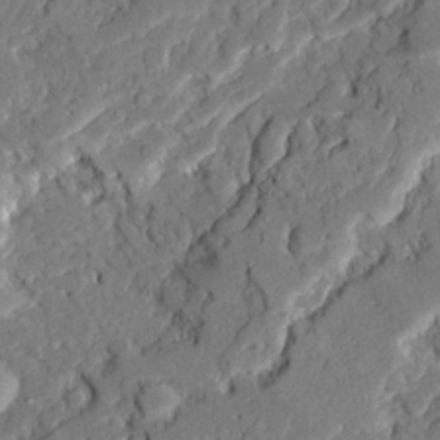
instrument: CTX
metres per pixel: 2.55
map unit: Ave
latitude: 22.4601
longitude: -129.8394
